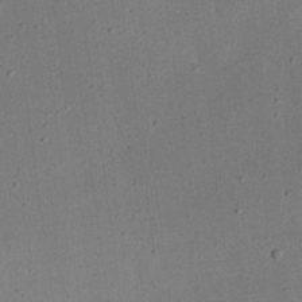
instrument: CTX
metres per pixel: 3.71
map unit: eHh
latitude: 24.4601
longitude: -68.5924
